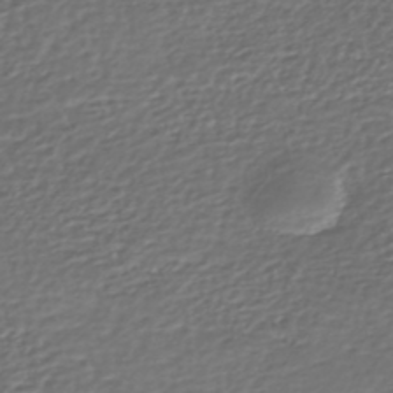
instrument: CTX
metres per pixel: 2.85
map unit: Nhe
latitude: -46.6896
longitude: -172.7246
